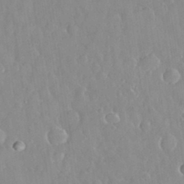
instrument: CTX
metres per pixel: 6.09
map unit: eHh
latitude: 32.9325
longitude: -59.9150
